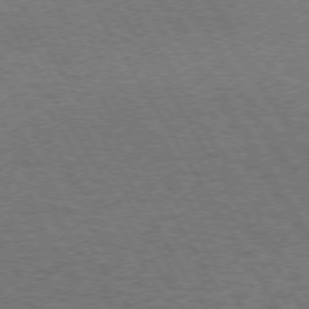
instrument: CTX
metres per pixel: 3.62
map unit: Hpe
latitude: 72.9136
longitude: -128.9702
